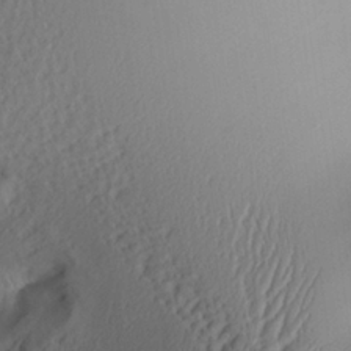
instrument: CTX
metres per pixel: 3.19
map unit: Aa
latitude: 25.9906
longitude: -133.5560
